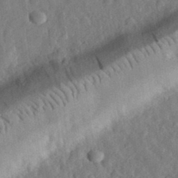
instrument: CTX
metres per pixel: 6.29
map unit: eHh
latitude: 32.3089
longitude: -75.3860
